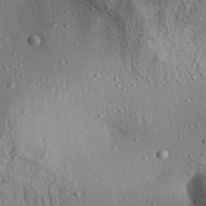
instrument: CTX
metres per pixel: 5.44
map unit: Aa
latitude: 31.5183
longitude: -134.3656
